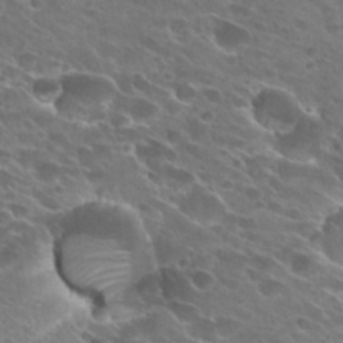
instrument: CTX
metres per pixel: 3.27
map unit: Hto
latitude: 26.6113
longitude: -42.0444
